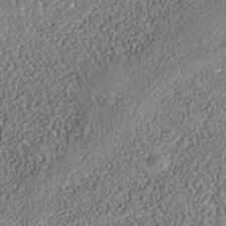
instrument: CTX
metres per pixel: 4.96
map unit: Nhe
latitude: -38.1417
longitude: -88.9136
